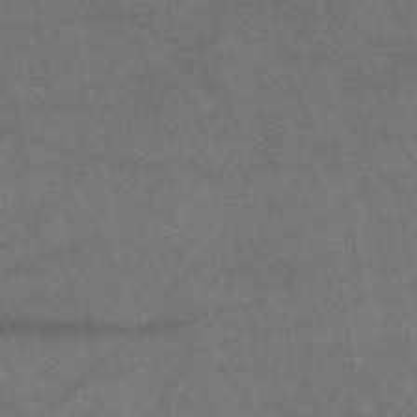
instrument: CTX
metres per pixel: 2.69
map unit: eAb
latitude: 51.6882
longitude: 115.3509
